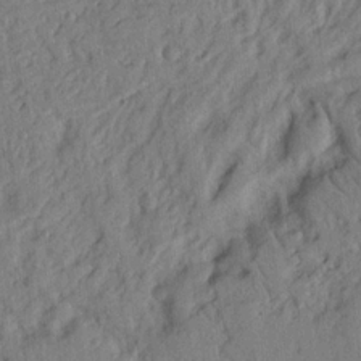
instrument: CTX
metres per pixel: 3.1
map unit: Nhu
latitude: 18.1955
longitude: -77.8394
